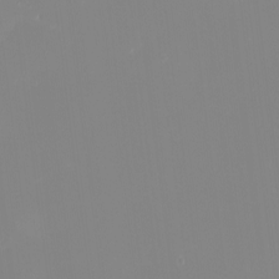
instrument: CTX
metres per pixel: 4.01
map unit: eHh
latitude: -5.5777
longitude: -86.3656
